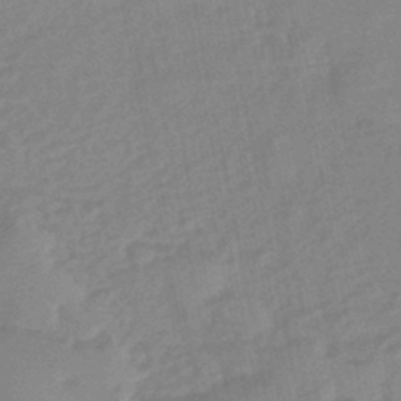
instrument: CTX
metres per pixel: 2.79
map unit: eHb
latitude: -45.2565
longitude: 85.1809
